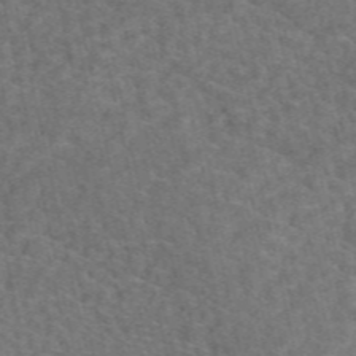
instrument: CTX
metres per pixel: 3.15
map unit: eAb
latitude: 49.5371
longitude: 112.2740
